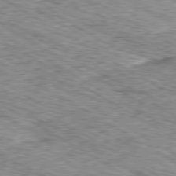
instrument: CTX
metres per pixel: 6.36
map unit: Ap
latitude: -80.4629
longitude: -49.2159
